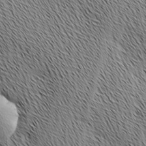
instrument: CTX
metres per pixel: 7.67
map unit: Ave
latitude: 1.2537
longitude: -115.0458
